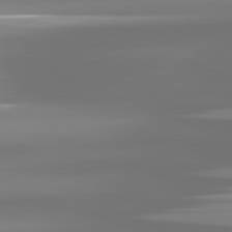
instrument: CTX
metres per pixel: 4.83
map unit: lApd
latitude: 81.8772
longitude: -137.1592
